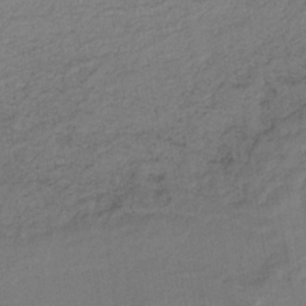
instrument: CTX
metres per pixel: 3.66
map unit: lHb
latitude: -37.9367
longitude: 56.3684
